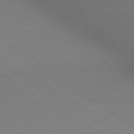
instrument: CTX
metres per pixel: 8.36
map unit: lApd
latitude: 80.2333
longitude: 129.0487
